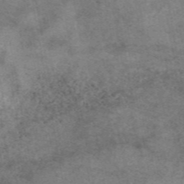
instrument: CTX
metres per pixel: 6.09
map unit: eAb
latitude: 47.4049
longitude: 123.5021
